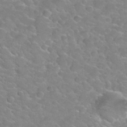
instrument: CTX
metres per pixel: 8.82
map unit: Hto
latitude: 34.4034
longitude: -49.8583
